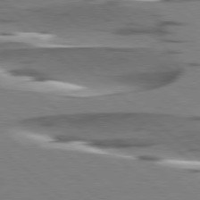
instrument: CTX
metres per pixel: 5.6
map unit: lApd
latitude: 78.4790
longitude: -49.8016
